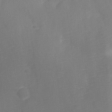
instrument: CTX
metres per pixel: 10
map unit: Ave
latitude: 0.8947
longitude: -113.4237
